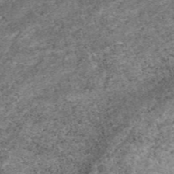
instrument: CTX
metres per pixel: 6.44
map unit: eAb
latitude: 48.5924
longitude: 122.1417
